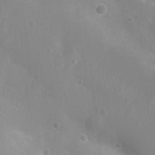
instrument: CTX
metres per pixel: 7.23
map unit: Nhu
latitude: 6.2900
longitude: -18.4412
